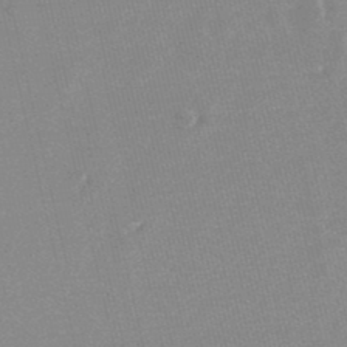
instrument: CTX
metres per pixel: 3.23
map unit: lHb
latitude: -48.0094
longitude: 72.4062
